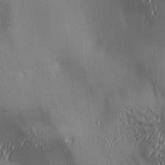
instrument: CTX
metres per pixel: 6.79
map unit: lAa
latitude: 2.1578
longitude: -116.7624
